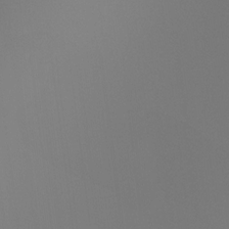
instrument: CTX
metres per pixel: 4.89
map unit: Ht
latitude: -4.6518
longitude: -61.9150
